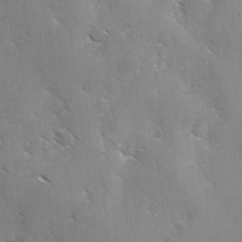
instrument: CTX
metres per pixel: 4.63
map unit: Ave
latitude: -0.3685
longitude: -111.8584
